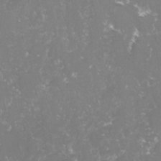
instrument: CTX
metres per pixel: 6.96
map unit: lHvf
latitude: -15.7667
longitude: -98.3467
